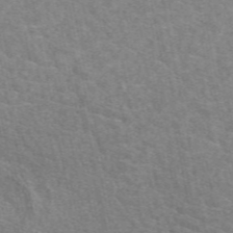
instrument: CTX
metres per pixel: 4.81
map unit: eAb
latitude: 49.2348
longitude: 115.6155
